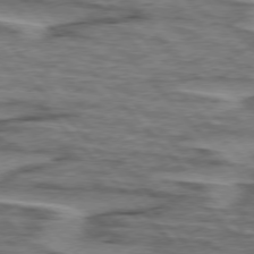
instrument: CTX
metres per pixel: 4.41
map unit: lApd
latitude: 76.2900
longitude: -77.3103
